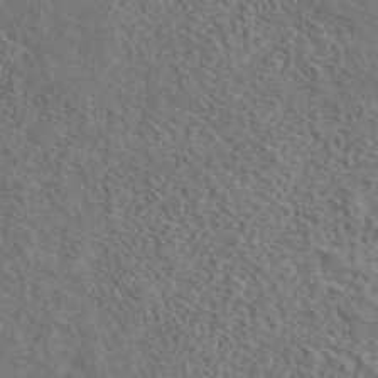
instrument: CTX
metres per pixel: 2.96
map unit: eAb
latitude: 43.1025
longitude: 112.0661
